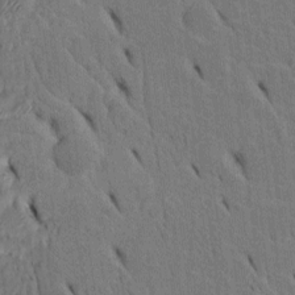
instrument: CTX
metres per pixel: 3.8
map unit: Htu
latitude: -3.6343
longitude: 152.2172
